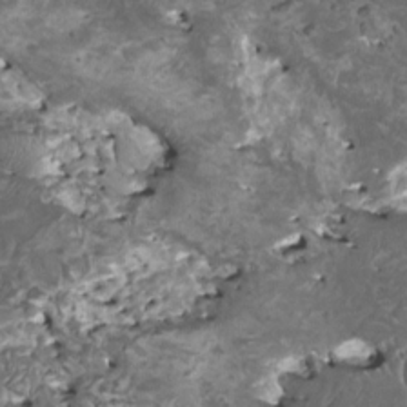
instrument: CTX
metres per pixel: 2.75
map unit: HNhu
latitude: 0.1011
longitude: 5.7666
